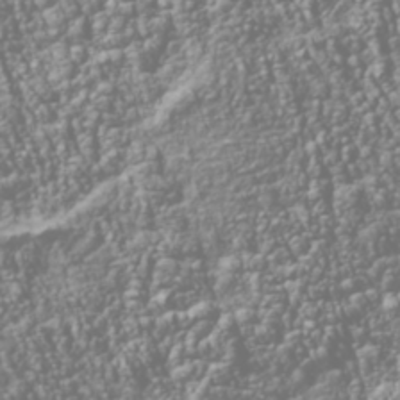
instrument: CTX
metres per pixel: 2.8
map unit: Nhu
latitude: -39.8045
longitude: -82.4790
